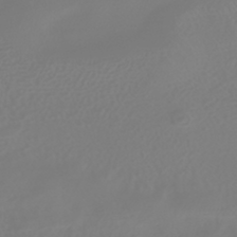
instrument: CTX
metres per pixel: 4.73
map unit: HNhu
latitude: -41.1431
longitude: 100.6896
